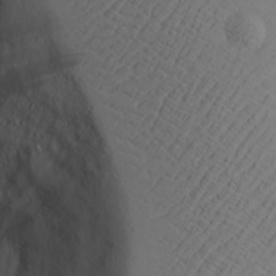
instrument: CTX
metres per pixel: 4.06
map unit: Aa
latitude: 18.2333
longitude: -125.1214
